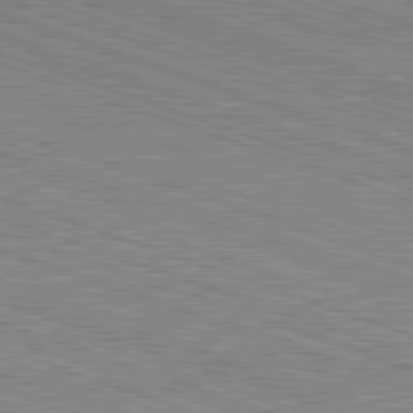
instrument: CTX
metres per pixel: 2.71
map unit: Hpe
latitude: -82.6329
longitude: 8.6518
